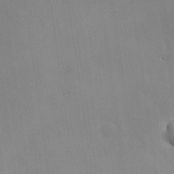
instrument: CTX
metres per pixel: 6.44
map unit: Nhu
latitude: 0.1577
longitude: -78.0255
